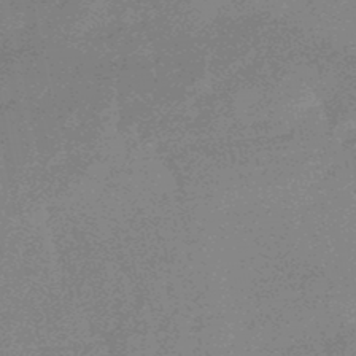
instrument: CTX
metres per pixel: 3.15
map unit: lHb
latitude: -48.4818
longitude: 81.9178
